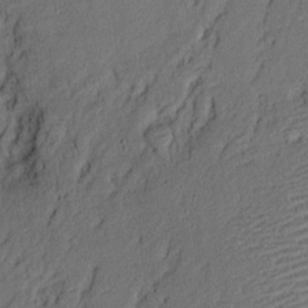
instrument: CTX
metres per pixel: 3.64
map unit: eHh
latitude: 2.6112
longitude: -78.1578
